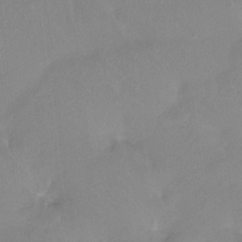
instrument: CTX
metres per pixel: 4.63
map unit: Htu
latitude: -13.6533
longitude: -45.7072
